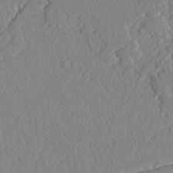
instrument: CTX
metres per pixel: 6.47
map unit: lAvf
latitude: -4.6707
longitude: -108.9135
